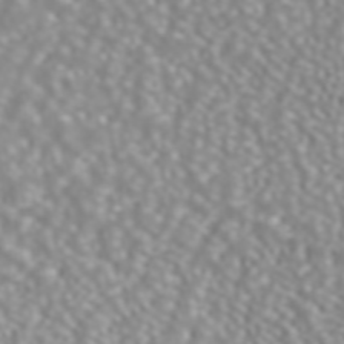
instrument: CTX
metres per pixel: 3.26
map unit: ANa
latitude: 43.2348
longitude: 28.3306
